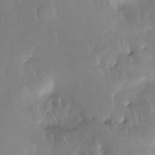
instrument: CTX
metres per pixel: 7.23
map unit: Nhe
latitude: -27.3131
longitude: -110.6491
